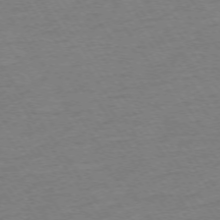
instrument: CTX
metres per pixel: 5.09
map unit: Ap
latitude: -74.0472
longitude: -84.2334
